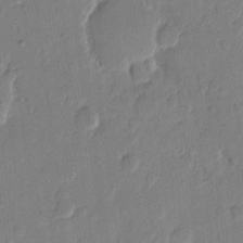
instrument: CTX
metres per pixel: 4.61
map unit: eHh
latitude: 11.4427
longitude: -69.1403
